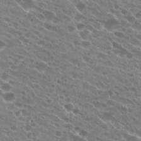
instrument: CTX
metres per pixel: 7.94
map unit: Hto
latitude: 24.1011
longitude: -41.7260
